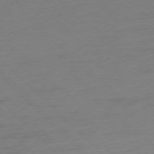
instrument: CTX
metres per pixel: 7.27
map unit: Ap
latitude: -77.0109
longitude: -57.8772
